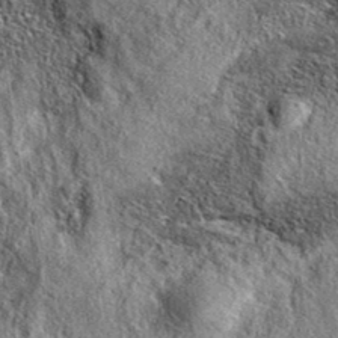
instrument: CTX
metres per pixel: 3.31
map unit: eAb
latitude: 36.8947
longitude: 109.6911
